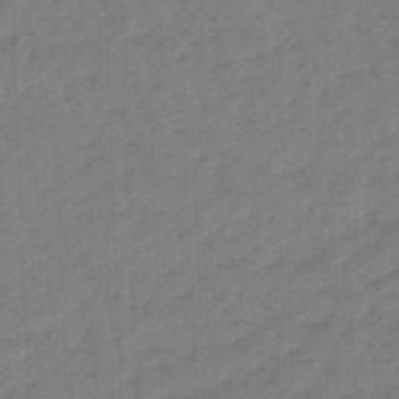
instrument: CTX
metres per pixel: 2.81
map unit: eHb
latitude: -45.9367
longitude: 83.4643
